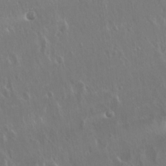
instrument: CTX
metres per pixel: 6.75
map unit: Hto
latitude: 18.7435
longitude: -57.1781
